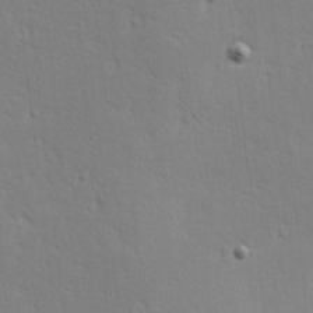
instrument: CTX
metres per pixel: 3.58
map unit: Hve
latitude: 23.4804
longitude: -97.6316
